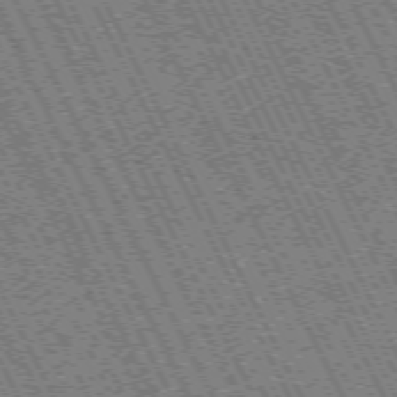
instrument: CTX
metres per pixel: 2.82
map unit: Hpe
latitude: -72.0850
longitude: 13.0298
